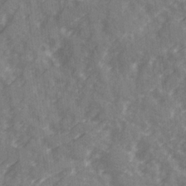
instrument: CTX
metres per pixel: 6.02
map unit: Ave
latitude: 20.1578
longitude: -131.0837
